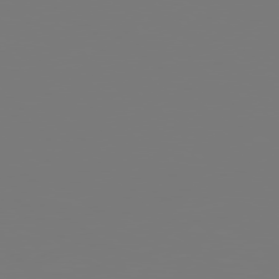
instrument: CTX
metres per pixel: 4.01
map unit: Hpe
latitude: 78.5168
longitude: -139.3859
